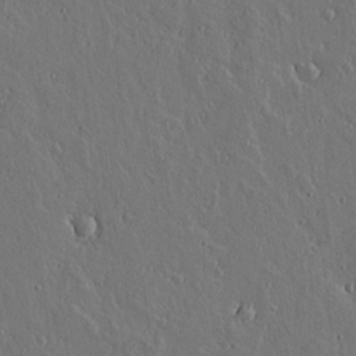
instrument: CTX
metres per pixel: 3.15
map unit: lAvf
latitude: 15.4805
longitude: -126.4223
